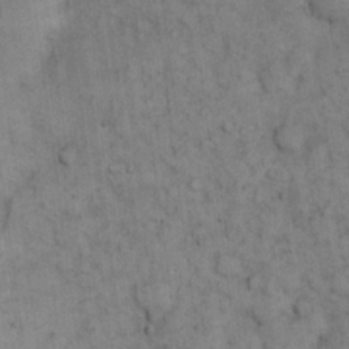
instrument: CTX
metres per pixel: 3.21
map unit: eHh
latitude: 16.3656
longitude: -63.1215
